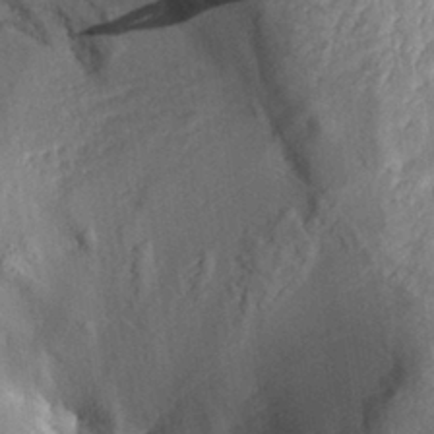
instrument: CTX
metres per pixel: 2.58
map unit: Aa
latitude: 29.7638
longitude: -132.1578
